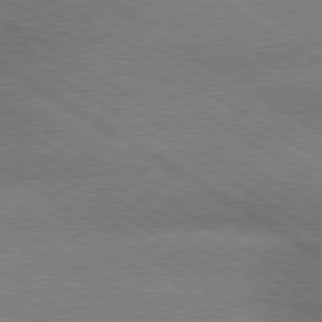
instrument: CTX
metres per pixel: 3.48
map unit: lApd
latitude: 79.6316
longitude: -152.9325
